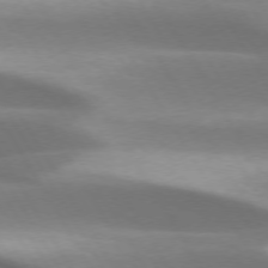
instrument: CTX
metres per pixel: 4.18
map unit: lApd
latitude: 73.4805
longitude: -52.9514
